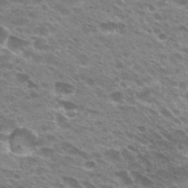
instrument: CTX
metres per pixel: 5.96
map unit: Hto
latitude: 29.0458
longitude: -42.6491
